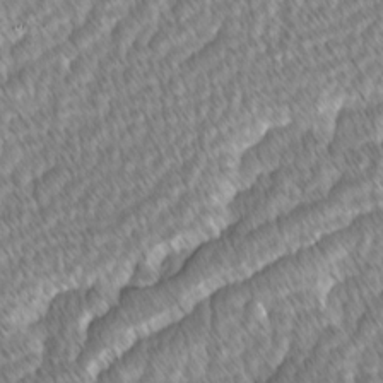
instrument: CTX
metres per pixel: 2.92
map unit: lAvf
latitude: -1.5022
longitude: -114.4601
